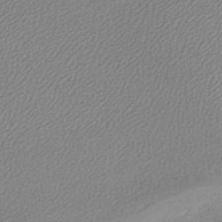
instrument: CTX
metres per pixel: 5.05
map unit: lHb
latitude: -42.1416
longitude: 66.5007
